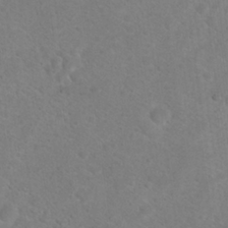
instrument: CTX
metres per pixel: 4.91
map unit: Hto
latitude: 18.5356
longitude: -38.3656
